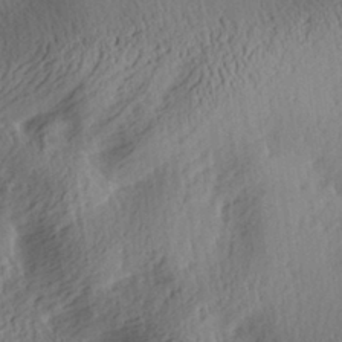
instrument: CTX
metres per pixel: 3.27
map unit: Aa
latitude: 29.8016
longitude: -136.1767
